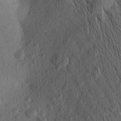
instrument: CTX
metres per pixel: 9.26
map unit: Aa
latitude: 26.8380
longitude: -143.8961
